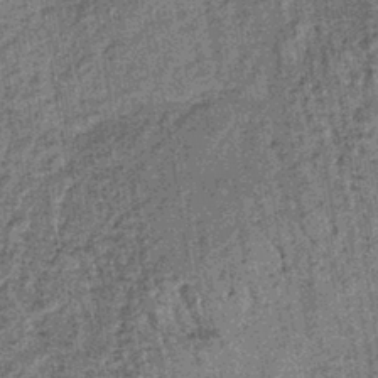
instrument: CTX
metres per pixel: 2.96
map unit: lHb
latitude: -38.5573
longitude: 64.2551
